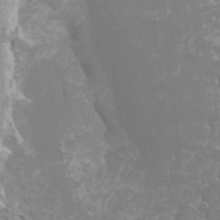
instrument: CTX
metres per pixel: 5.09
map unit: Ht
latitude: -3.7666
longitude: -27.0459
